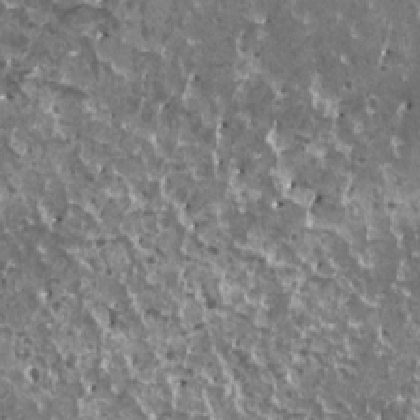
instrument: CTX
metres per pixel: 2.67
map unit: HNhu
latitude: 3.1403
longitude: 5.8989
